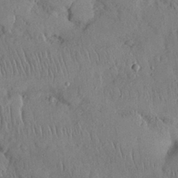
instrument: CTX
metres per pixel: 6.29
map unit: Nhu
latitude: 27.4238
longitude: -68.9514
